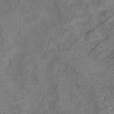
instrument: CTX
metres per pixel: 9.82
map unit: eHb
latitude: -39.2754
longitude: 77.5588
